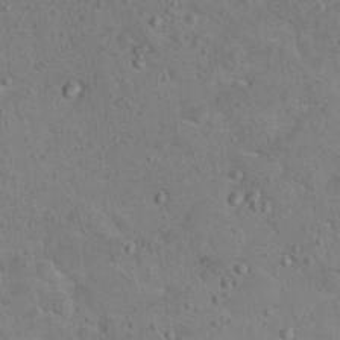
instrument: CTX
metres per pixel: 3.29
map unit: Nhu
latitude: 15.0081
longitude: -28.6490
